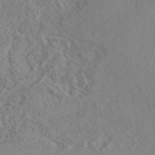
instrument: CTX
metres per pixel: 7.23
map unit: eAb
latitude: 45.9339
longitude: 112.2740
